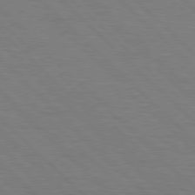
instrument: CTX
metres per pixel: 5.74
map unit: Hpe
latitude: 77.5371
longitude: -155.1403
